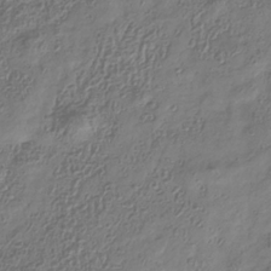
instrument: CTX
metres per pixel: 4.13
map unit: Hve
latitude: -34.0472
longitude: 89.0297
